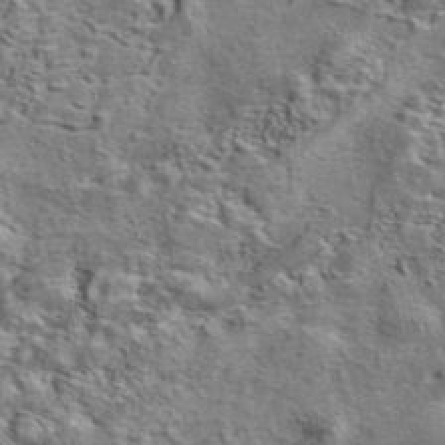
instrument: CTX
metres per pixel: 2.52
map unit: eAb
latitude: 42.1956
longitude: 104.1228
